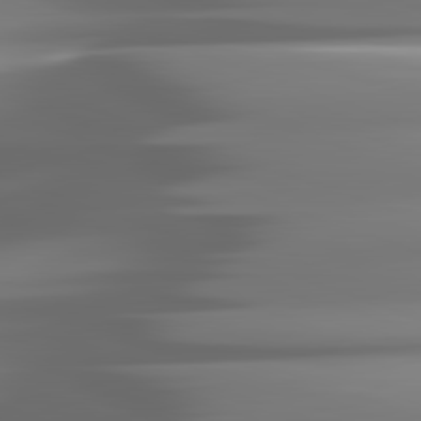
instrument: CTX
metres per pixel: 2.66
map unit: lApd
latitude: 82.4223
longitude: -143.9528
